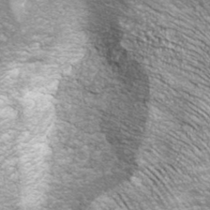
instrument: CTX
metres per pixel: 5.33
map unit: ANa
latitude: 40.2144
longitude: 21.1620
